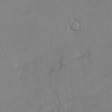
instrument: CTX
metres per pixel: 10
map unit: lAvf
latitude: -1.7100
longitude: -108.9891
